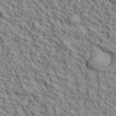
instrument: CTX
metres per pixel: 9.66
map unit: lHvf
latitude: 39.4048
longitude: -87.4993
